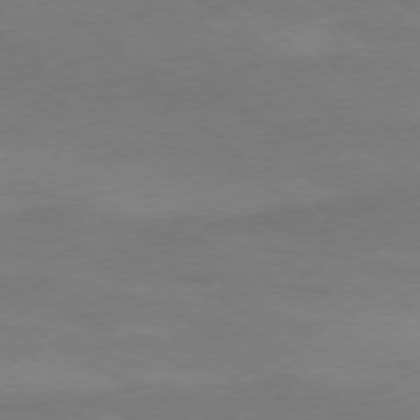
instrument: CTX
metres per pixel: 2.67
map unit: Ap
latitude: -78.0283
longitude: -68.7057
